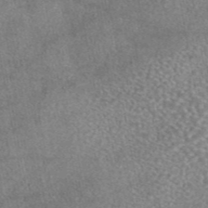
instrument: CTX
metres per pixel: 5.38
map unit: eAb
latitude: 44.8380
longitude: 108.8597
